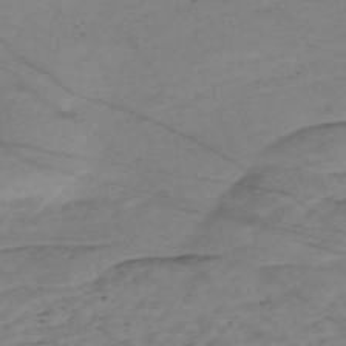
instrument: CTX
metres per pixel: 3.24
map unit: Nve
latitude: -58.8785
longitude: 61.1809
